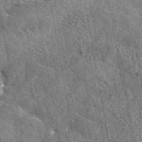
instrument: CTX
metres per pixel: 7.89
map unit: eAb
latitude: 45.2537
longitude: 110.9352
